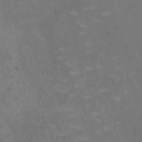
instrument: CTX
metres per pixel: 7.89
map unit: HNhu
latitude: -0.5574
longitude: -3.4048
